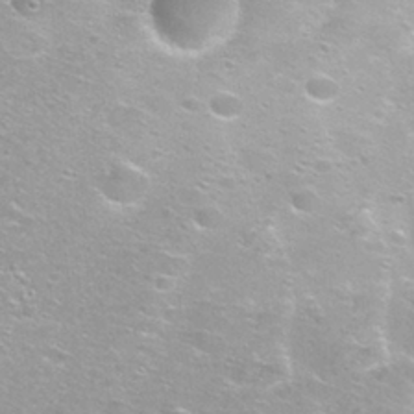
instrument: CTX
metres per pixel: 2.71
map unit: Hto
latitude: 29.0836
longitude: -47.9528
